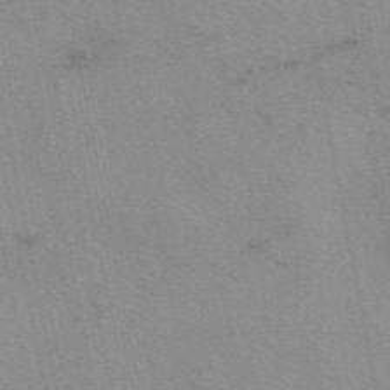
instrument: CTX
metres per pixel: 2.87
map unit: eAb
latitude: 50.0255
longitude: 104.1228
